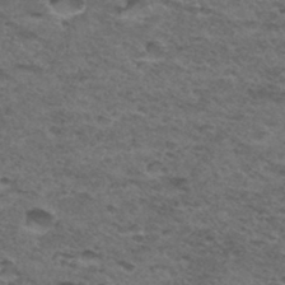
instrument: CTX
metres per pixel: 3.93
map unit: Hto
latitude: 33.0270
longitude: -48.2900
